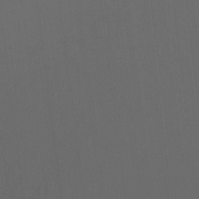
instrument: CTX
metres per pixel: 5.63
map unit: Nhu
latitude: -7.4265
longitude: -69.2348
